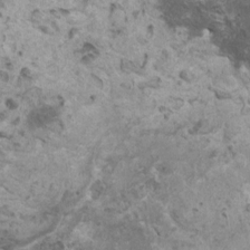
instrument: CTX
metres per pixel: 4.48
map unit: HNhu
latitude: 1.4615
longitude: 0.9542
